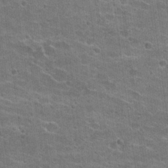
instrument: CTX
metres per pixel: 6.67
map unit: Hto
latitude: 21.9528
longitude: -42.7624
